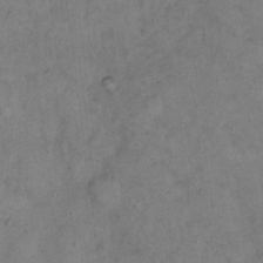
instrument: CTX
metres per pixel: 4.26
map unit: eHh
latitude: 10.6491
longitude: -62.4412
